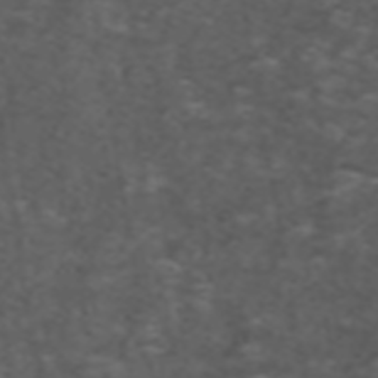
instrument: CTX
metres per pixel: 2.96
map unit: ANa
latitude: 39.1781
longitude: 24.2172
